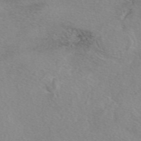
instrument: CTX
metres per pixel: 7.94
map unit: eAb
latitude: 49.1403
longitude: 106.8408
